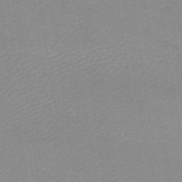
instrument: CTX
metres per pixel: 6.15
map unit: lHb
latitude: -47.6344
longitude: 67.6722
